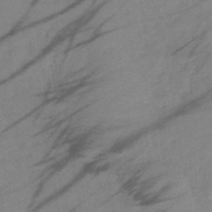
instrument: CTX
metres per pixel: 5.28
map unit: eHb
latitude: -40.2172
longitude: 77.7667
